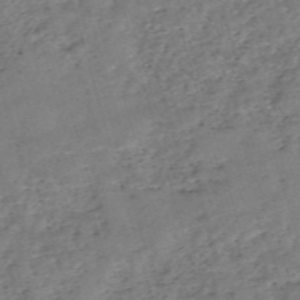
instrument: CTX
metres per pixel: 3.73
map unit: eHh
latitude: -55.2565
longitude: -90.9136
